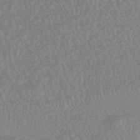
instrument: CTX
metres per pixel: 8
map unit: HNhu
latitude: -46.2739
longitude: 97.4077
